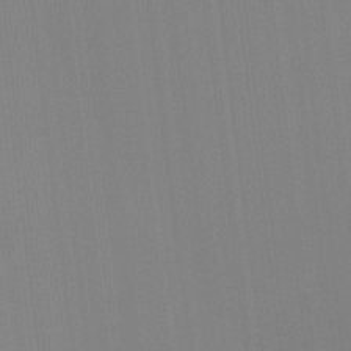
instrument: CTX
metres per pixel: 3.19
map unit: Nhu
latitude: -10.5007
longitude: -75.3860
